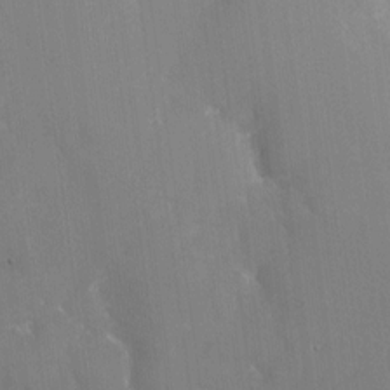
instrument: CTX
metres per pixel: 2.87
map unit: Nhu
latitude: -22.6330
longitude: -72.8569
